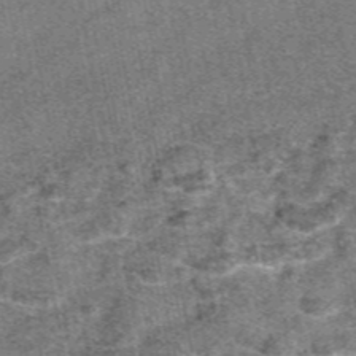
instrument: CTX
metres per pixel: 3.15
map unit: eAb
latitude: 47.9528
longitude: 106.8030
